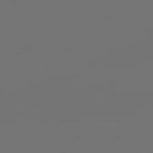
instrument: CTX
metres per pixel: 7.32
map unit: lApd
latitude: 81.8583
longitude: -164.4412
